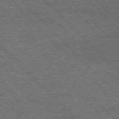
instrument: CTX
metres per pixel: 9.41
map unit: Hpe
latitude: -76.8786
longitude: -11.8772
